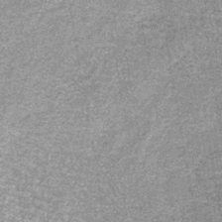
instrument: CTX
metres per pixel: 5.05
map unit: lHb
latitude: -36.0850
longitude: 64.7463
